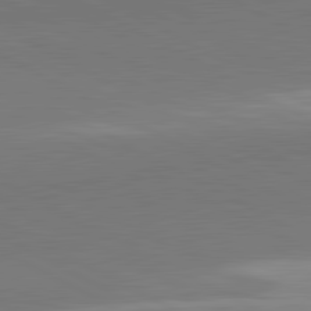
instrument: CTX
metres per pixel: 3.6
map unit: lApd
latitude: 81.8016
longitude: 159.5777
